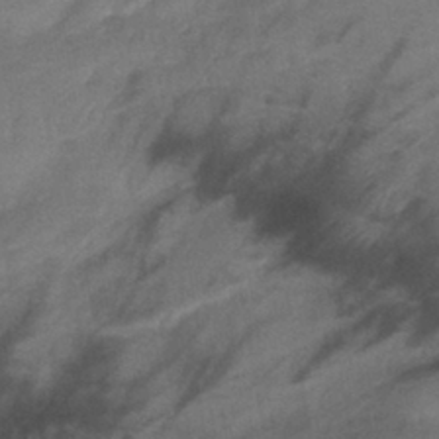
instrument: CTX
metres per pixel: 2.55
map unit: lHb
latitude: -41.1053
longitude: 77.8044
